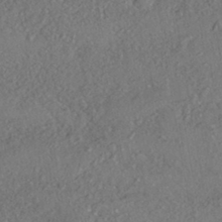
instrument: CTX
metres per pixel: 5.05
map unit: HNhu
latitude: -41.6911
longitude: 107.8612
